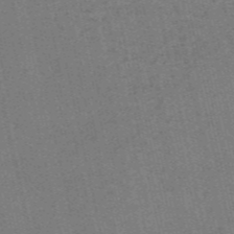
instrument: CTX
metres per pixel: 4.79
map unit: HNb
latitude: -55.3321
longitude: -42.3656
